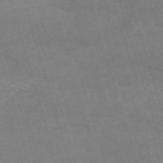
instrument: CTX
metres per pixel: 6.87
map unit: HNb
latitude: -54.6897
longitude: -36.2901
